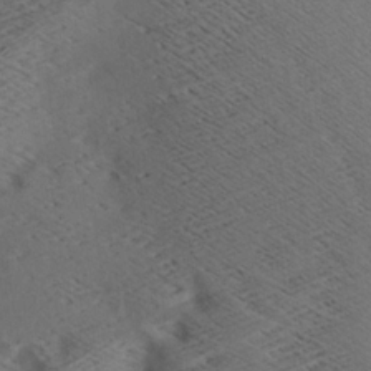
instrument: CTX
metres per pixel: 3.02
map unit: Aa
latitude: 7.8961
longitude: -140.3656
